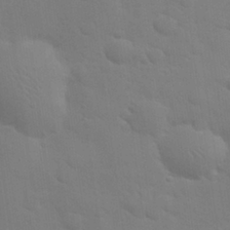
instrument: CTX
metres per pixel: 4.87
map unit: eHh
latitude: 30.7813
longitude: -69.9339
